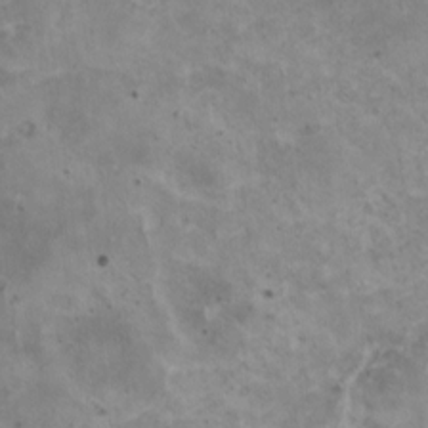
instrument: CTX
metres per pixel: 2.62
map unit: HNhu
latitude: 3.7260
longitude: 4.3684
